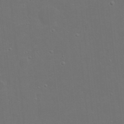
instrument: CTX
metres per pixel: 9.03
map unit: eHh
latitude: 19.4237
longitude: -72.8380
